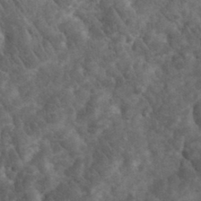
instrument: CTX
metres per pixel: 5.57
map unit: eHh
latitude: 34.2333
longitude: -78.3279
